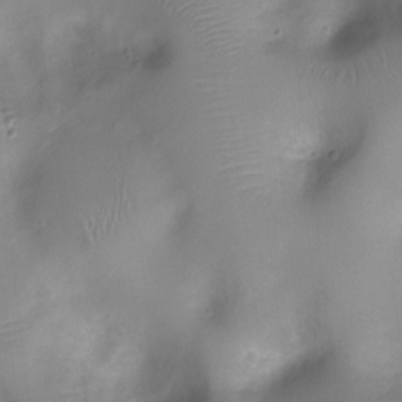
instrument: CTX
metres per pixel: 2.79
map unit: Ht
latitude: -7.7099
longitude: -24.1388
